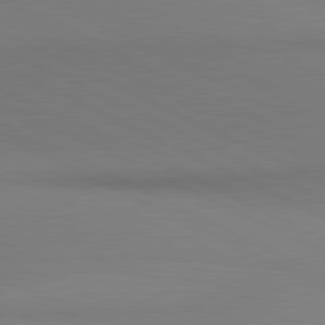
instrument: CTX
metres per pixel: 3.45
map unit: lApd
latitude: 80.9892
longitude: 144.8786
